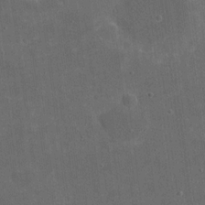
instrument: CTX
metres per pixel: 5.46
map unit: eHh
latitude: 19.6505
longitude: -65.4048
